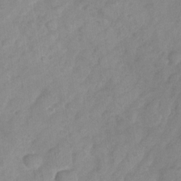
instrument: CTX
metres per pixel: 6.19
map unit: Nhu
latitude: -29.0109
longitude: -63.1403
